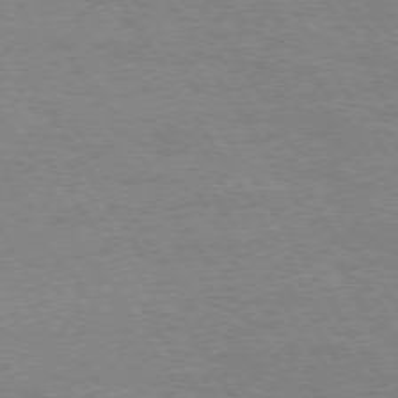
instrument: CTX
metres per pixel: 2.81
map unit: Hpe
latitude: 73.3860
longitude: -129.4048
